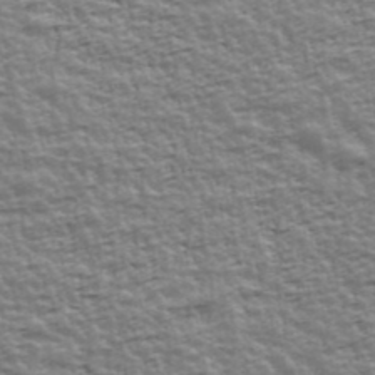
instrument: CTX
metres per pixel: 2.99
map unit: Ave
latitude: 42.5735
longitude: -112.3278
